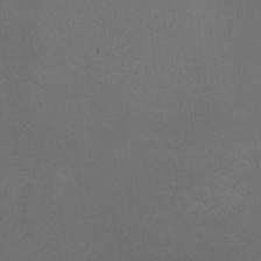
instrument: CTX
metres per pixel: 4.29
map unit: HNhu
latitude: -1.0865
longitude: -0.0444
